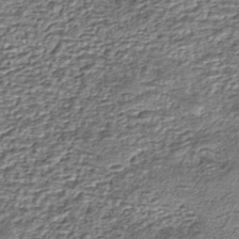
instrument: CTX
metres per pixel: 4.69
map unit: eHh
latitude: -43.4832
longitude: 122.0661
